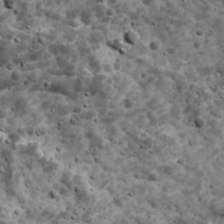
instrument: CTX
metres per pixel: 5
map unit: Ave
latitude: 17.5371
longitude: -134.4223
